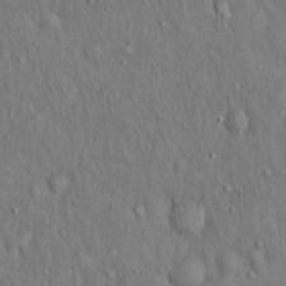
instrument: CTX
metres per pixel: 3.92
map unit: Hto
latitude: 17.0270
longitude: -58.9514
